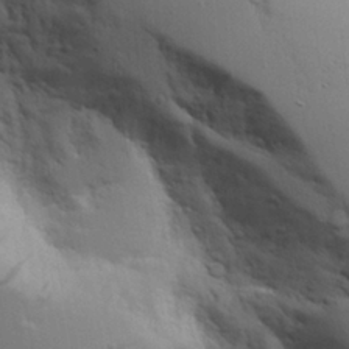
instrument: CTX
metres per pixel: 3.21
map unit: Aa
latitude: 18.5923
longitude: -126.3845
